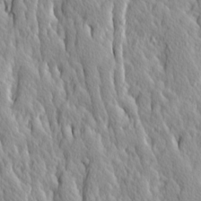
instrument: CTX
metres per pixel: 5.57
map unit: Ave
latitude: 14.2145
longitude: -133.1592
